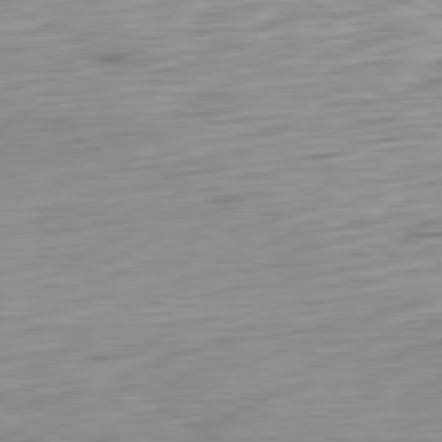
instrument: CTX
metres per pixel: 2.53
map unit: Ap
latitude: -80.6141
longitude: -67.5938
